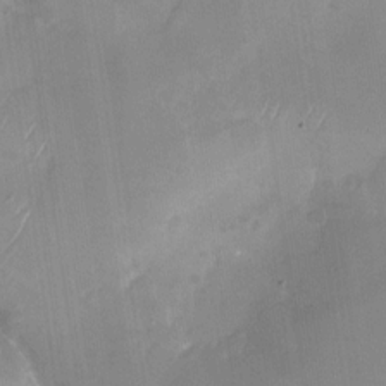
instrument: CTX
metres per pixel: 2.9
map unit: Nhu
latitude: -28.6519
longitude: -62.8191
